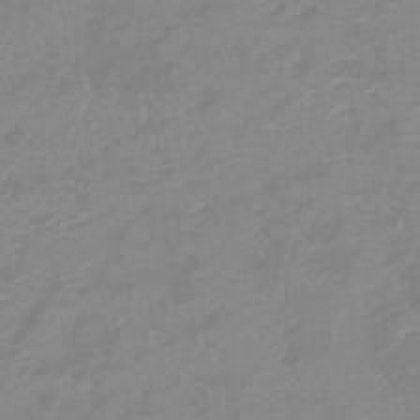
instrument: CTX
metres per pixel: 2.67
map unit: lHb
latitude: -37.2753
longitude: 73.5777
